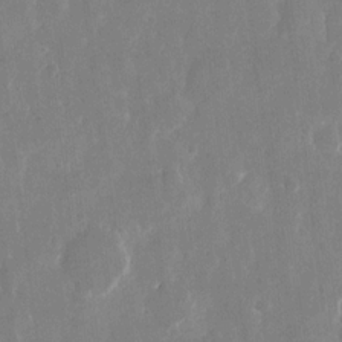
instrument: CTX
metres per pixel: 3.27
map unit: eHh
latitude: 13.8583
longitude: -72.0255
